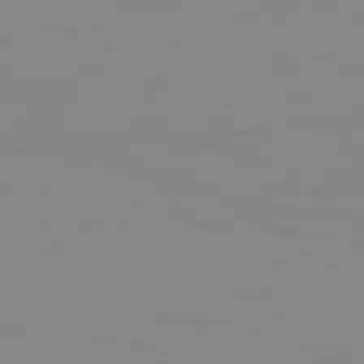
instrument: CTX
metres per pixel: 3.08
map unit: Hpe
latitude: 74.6302
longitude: -128.3656
